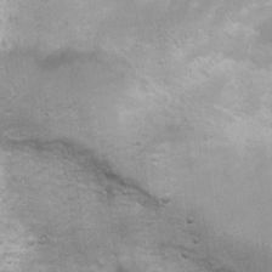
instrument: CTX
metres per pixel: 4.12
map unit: Ht
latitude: 4.7435
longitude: -21.8583
